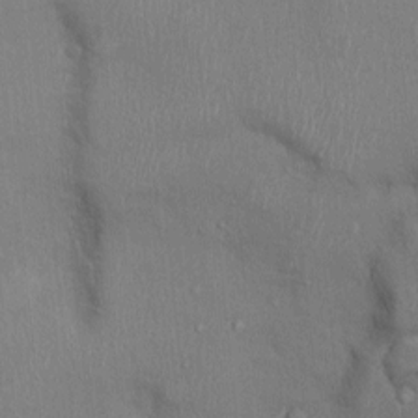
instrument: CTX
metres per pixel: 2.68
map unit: Ht
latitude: -2.8785
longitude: -14.7247
